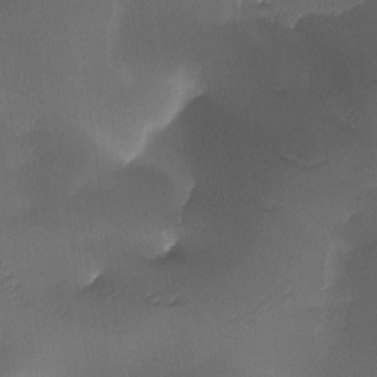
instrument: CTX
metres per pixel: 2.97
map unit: Ave
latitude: -10.5007
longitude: -122.6113
